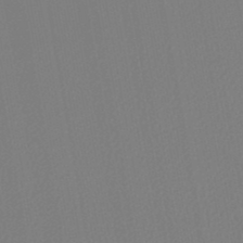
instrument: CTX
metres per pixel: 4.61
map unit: lHb
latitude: -46.0850
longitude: 74.5952
